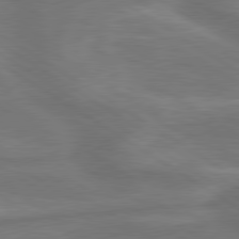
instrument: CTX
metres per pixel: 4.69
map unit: lApd
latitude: 79.8395
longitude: -172.3089
